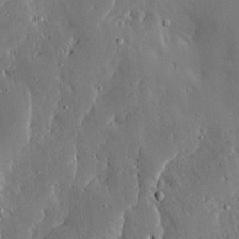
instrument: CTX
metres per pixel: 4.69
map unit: Ave
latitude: 17.3671
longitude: -139.3671
